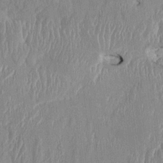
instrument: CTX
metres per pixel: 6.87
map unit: HNhu
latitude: 1.5371
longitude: -5.7450
